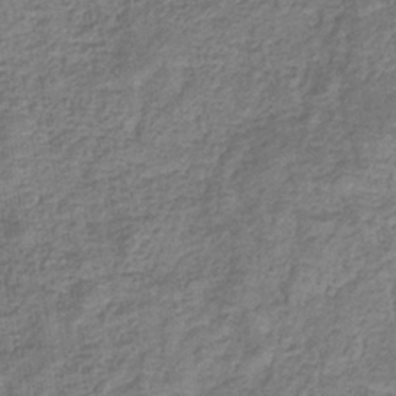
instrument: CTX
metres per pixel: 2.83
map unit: eHb
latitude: -33.3888
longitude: 74.6897
